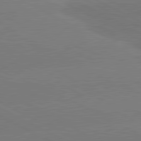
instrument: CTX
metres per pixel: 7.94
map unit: lApd
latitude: 81.2537
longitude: -153.2159
